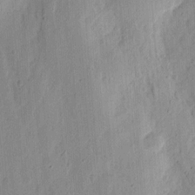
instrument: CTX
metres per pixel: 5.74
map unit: Ht
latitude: 11.4427
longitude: -74.1011
